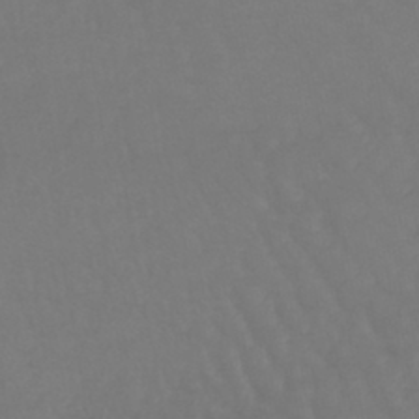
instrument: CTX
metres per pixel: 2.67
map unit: lHb
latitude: -42.4251
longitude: 65.2943
